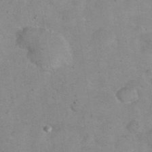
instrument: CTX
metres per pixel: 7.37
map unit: eHh
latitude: 37.9717
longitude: -67.2159
